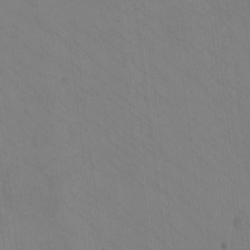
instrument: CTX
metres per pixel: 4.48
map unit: eHh
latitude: -8.9542
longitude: -67.4993
